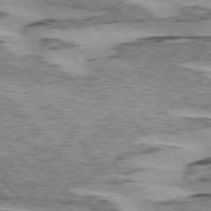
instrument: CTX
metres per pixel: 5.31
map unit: lApd
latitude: 75.3293
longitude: -78.1200
